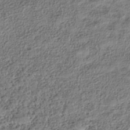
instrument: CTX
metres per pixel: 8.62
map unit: HNhu
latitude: -39.5399
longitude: 107.4455
